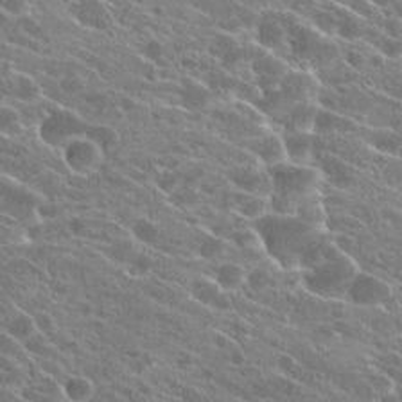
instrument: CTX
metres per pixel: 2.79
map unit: Hto
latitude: 23.5371
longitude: -40.9135
